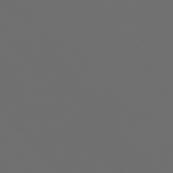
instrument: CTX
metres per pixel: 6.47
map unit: Hpe
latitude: 74.7624
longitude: -125.1214
